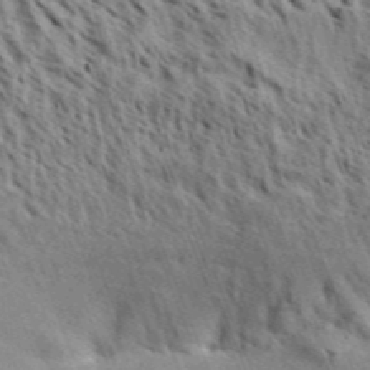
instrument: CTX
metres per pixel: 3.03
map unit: Aa
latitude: 31.7450
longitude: -137.4238
